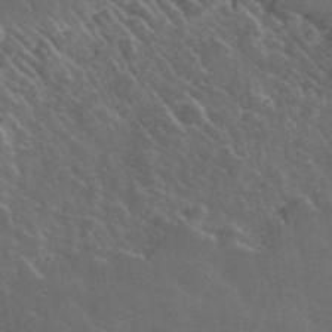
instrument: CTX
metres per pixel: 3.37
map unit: lHvf
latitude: 36.9325
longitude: -91.6127
